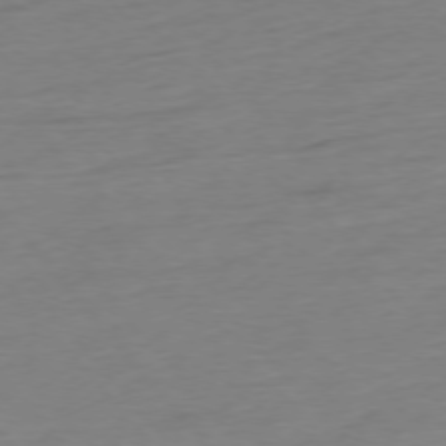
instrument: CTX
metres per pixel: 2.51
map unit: Hpe
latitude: -76.4440
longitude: -15.0837
